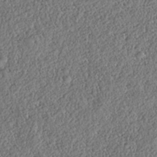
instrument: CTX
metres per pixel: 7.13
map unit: HNhu
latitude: -37.2187
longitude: 33.3132
